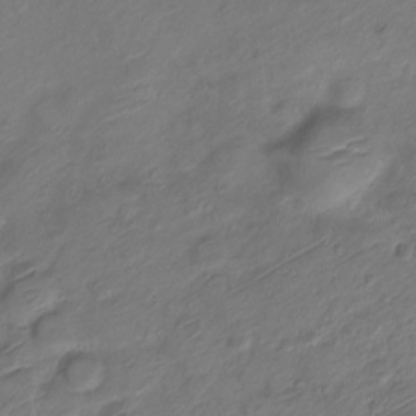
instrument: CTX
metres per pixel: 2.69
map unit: Nve
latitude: -19.1809
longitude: 106.9542
